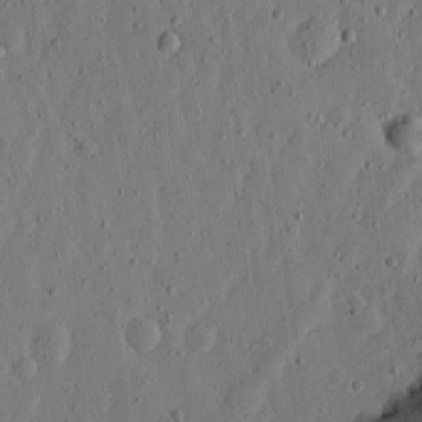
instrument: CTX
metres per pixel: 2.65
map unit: lHvf
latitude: 18.9891
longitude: -114.7624
